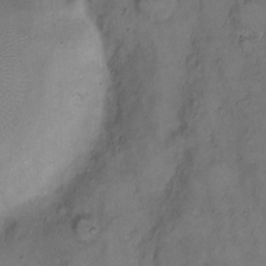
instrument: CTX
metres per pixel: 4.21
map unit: eHh
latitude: 8.3278
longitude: -62.4223
